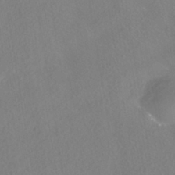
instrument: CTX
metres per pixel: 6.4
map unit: HNhu
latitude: -40.3306
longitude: 100.8596
